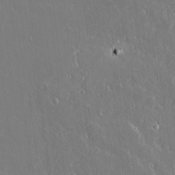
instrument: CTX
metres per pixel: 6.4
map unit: lAvf
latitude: 14.8758
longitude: -129.3104
